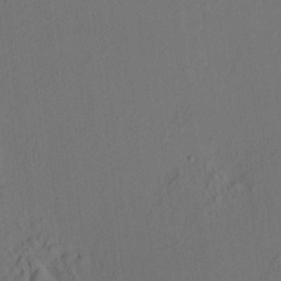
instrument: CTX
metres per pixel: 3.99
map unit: HNhu
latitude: 7.5182
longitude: 16.3496
